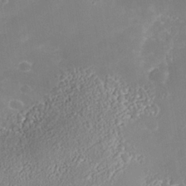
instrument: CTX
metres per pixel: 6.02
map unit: Nhe
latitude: -37.3887
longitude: -113.1592
